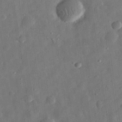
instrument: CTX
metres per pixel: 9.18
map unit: eHh
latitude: 31.1592
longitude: -74.8380
